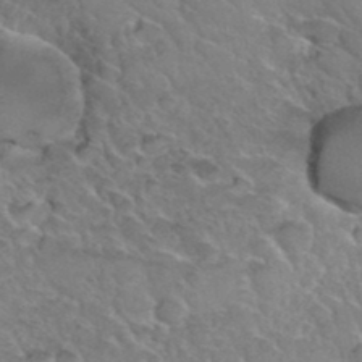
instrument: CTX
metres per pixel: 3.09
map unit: Hto
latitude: 35.8205
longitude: -47.2348
